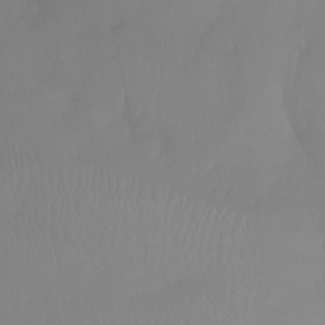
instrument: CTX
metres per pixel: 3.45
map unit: Ht
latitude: -13.6344
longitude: -50.6490
